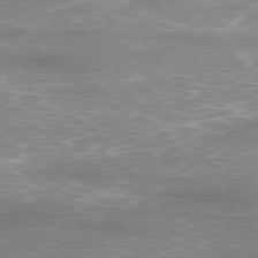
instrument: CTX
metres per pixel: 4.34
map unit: Ap
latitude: -78.2739
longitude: -94.8002
